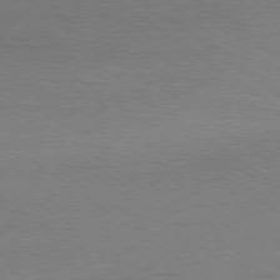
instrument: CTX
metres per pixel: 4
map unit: Hpe
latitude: -79.2754
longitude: 8.8219
